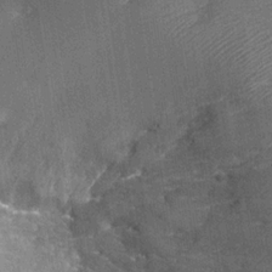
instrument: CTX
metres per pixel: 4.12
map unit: Hve
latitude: -29.9178
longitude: 90.1039
